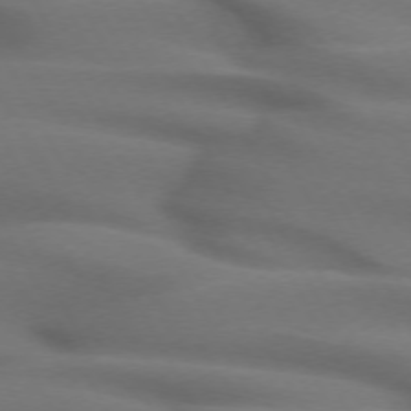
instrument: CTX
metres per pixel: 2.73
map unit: lApd
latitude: 71.8394
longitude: -51.7260
